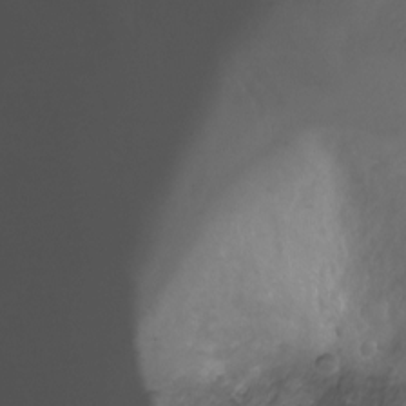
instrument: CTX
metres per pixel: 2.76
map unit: Nhu
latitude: -11.8422
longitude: -35.8016
